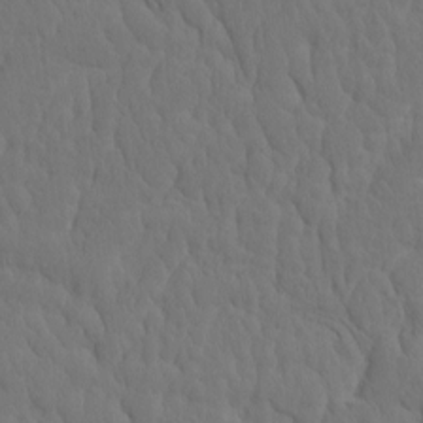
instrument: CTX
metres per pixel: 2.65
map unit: eHh
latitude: -2.4817
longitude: 15.0109
